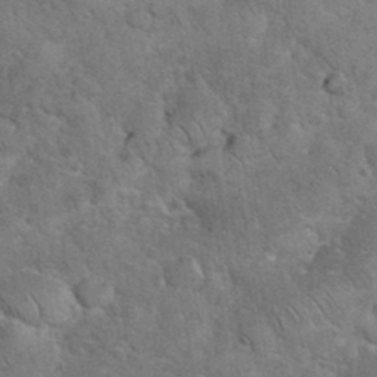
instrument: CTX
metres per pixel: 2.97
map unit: eHh
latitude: 36.0633
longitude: -65.5182
